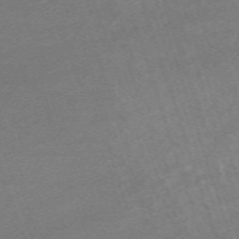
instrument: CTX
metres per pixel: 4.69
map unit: eHh
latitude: -64.4251
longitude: 49.8801
